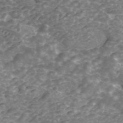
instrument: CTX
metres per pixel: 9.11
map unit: ANa
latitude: 44.8758
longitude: 29.8422
